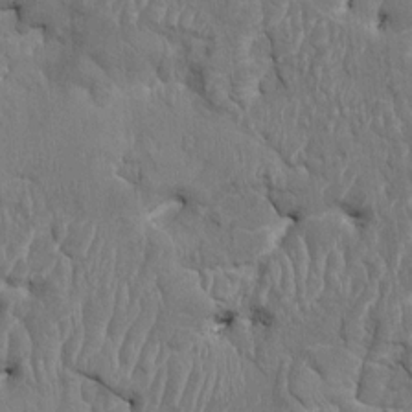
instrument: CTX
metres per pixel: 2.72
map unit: HNhu
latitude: 4.3278
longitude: -6.8002
